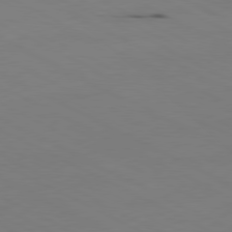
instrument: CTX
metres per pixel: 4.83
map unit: Ap
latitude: -80.8975
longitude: -94.8380
